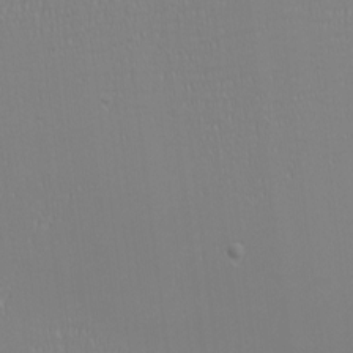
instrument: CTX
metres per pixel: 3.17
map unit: eHh
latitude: -6.4629
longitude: -83.4048
